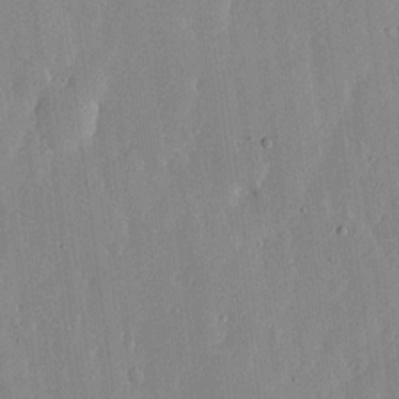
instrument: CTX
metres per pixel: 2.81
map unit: lHvf
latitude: 17.2915
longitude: -115.1214
